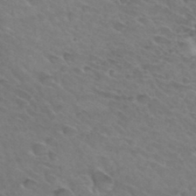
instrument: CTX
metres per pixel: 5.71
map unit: Hto
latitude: 32.2900
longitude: -46.1389
